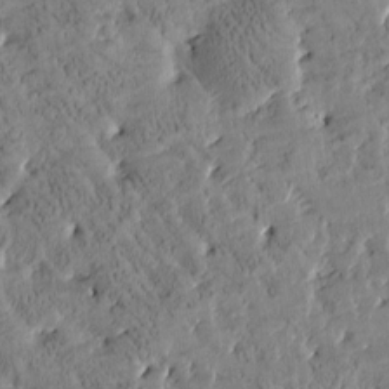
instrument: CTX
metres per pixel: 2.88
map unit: Htu
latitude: -2.7274
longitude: 175.3131
